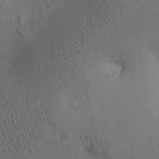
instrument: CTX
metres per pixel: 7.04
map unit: lAa
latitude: 6.2522
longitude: -114.1766
